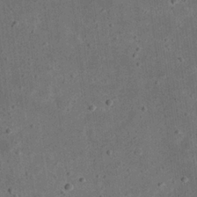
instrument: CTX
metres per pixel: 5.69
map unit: eHh
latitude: 23.2537
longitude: -68.8569
